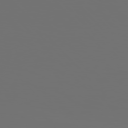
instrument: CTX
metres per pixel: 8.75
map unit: Hpe
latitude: 76.8947
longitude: -135.1970
